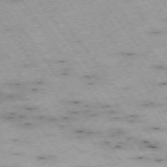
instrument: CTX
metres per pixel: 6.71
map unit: Hpe
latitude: -74.5385
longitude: 2.2172
